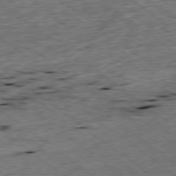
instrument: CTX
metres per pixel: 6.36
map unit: Ap
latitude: -79.2565
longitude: -76.5356
